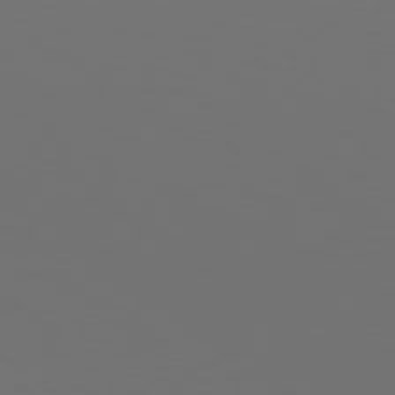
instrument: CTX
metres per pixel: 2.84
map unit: Hpe
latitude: 78.6869
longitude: -175.6883
